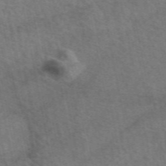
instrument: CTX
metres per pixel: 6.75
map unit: eAb
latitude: 51.0836
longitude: 115.2565
